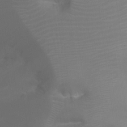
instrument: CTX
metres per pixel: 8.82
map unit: Ht
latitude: -17.7289
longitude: -44.0822
